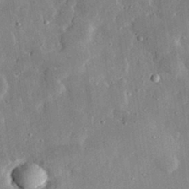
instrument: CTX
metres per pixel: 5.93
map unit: lHvf
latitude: 31.7072
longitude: -90.1578
